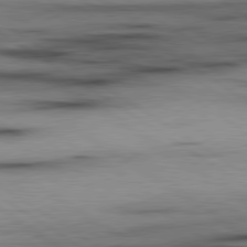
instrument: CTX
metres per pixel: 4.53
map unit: lApd
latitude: 80.0444
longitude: 159.1242
